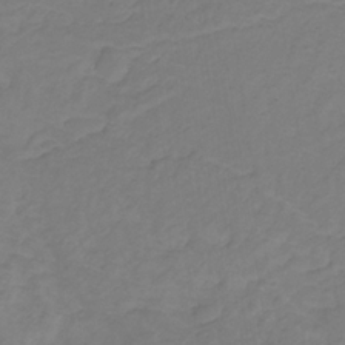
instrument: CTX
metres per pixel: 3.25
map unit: lHb
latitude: -31.1998
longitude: 65.3888
